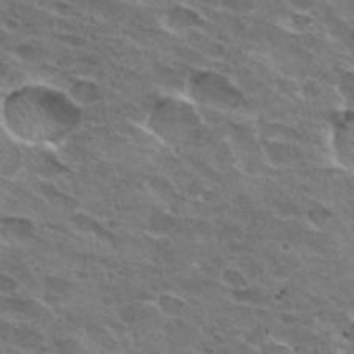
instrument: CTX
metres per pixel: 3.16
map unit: Hto
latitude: 32.1389
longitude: -44.9891
